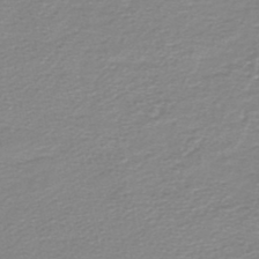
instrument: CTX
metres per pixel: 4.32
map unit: HNb
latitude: -45.9745
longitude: 52.9730
